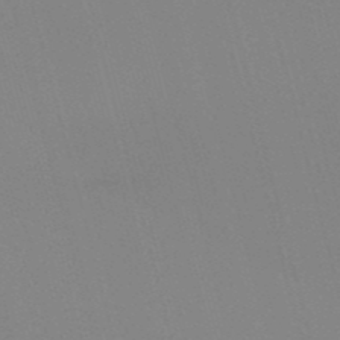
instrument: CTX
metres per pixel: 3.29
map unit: eHb
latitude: -50.4629
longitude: 75.2943
